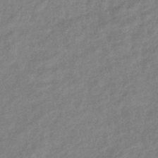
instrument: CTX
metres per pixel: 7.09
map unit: eHb
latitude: -41.5210
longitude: 83.4265
